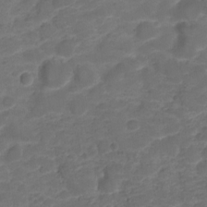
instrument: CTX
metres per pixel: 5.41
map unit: HNhu
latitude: -21.2376
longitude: 85.1053
